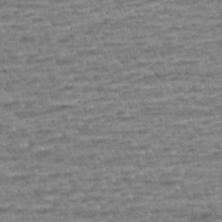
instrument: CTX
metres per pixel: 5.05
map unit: Aa
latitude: 6.6490
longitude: -136.7435
